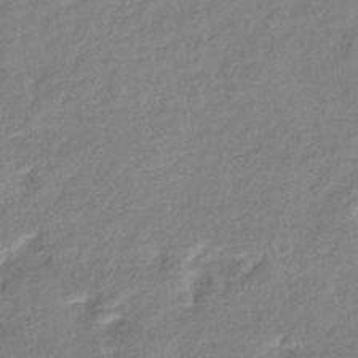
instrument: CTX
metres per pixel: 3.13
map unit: eHb
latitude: -40.1228
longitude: 80.2929
